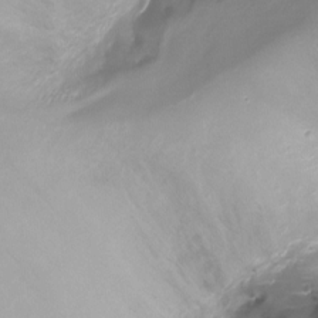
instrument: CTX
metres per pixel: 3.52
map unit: Nhu
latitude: -17.8423
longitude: -46.0822
